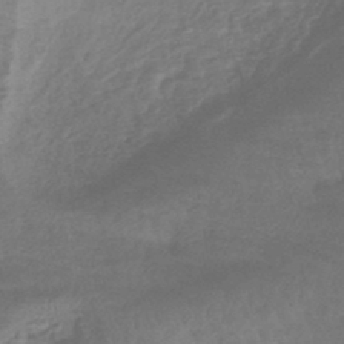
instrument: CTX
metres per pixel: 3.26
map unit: eHb
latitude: -43.1053
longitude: 84.6707
